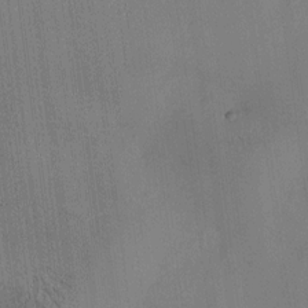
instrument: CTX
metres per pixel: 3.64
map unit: HNhu
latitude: 9.3104
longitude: 16.0850
